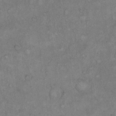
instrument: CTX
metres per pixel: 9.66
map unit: Hto
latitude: 11.2159
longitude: -60.4034
